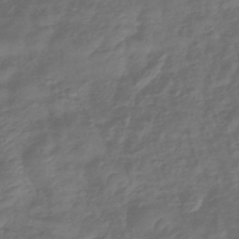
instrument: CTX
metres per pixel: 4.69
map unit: eHb
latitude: -43.7099
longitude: 82.0472
